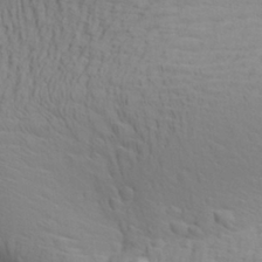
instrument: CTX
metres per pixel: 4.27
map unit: Aa
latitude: 29.1025
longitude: -139.8394
